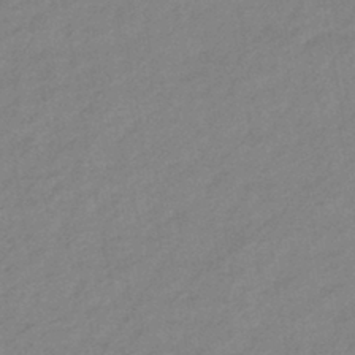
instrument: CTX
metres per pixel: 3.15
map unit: eHb
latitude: -40.6896
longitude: 82.6329
